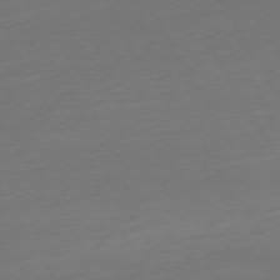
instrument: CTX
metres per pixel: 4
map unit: Ap
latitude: -74.8030
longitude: -69.2159
